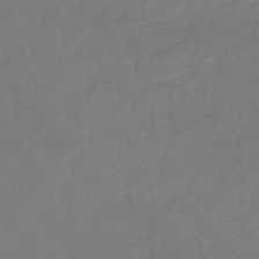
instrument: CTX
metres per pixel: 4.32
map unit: eHh
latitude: -52.8408
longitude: -25.3103
